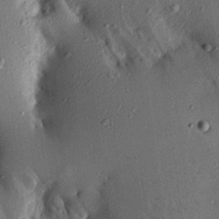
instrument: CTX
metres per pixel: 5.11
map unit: Aa
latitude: 16.8569
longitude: -148.5735
